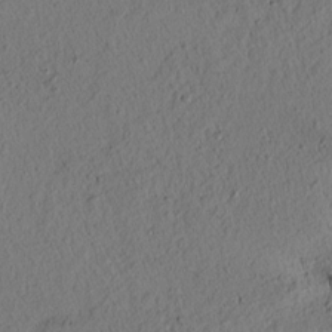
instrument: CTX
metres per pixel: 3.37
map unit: lAvf
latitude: 8.1956
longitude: 164.8408
